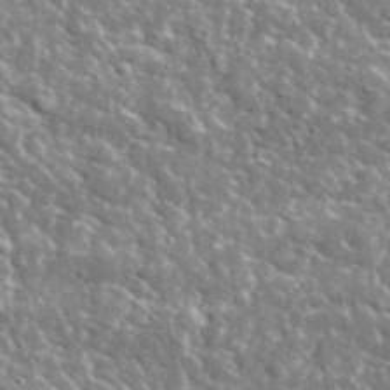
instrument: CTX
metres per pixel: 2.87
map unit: lHvf
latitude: 36.8191
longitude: -88.4223
